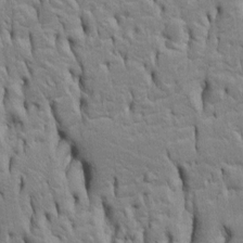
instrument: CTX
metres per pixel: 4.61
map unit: Htu
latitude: -5.2187
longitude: 151.3509
